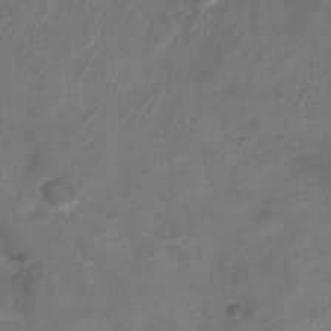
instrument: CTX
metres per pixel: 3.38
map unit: Ht
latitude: -11.9745
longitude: -21.1214
